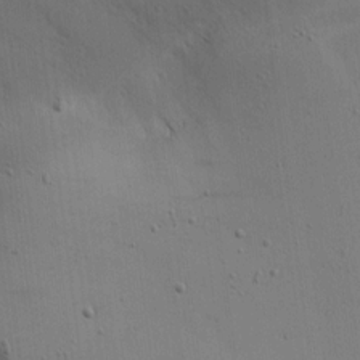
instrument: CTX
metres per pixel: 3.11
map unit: Hve
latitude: 14.2712
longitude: -90.4790
